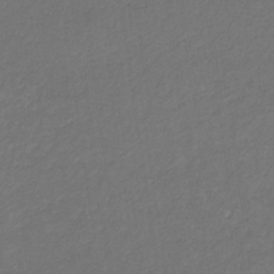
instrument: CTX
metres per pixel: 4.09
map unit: eHb
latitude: -32.3873
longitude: 70.4062
